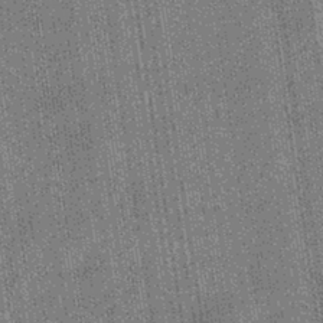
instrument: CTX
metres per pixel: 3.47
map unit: eHb
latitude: -40.2550
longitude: 82.5951
